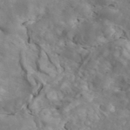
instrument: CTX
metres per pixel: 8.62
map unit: ANa
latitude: 41.6883
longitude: 14.7086
